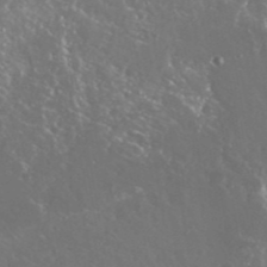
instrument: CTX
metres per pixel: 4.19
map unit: Nhu
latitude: 25.2537
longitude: -58.4601
